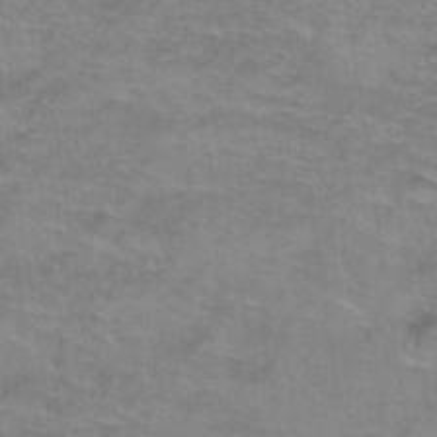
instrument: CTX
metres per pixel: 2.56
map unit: Hto
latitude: 38.8947
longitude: -41.8205
